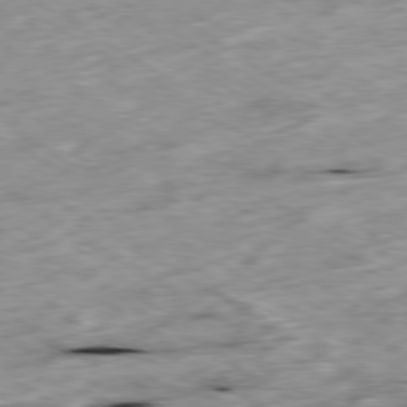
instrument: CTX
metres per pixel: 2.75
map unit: Ap
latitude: -79.8800
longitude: -89.9528
